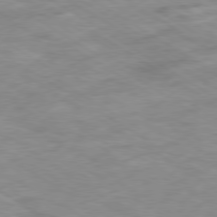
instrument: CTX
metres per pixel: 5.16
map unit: Ap
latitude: -80.1417
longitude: -74.9325
